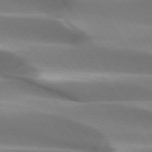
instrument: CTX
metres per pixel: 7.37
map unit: lApd
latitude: 73.5560
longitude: -51.9150
